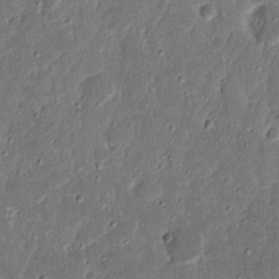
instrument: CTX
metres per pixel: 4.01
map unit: Nhu
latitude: 18.1577
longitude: -73.0459
